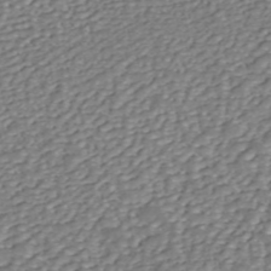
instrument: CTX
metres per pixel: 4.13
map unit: ANa
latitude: 45.9717
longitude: 37.2187
